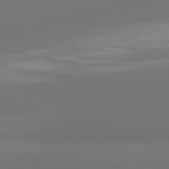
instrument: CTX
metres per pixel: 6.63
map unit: lApd
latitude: 81.1781
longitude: -164.9514
